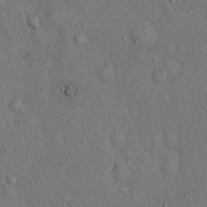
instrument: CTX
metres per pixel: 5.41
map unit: Hto
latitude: 14.4601
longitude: -57.9528
